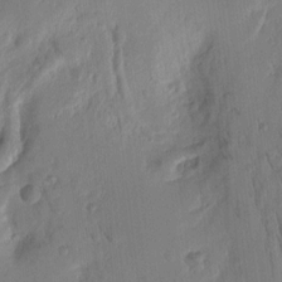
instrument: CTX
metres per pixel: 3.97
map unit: Htu
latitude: 2.0633
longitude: -178.0822
